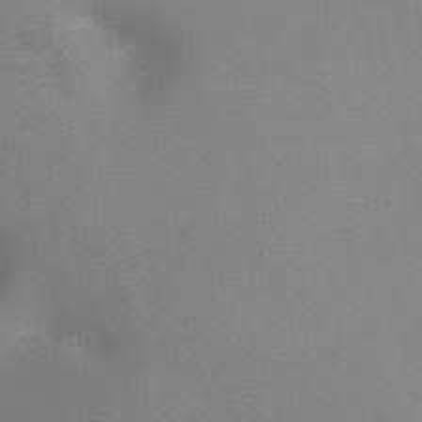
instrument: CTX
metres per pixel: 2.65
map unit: Ht
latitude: -6.7085
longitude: -32.3845
